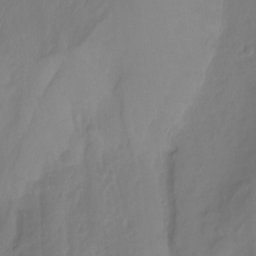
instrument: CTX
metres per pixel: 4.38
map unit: Nhu
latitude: -13.3321
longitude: -62.1767
